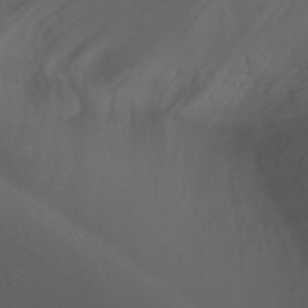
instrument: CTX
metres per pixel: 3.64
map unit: Ht
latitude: 1.5182
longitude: -22.0633
